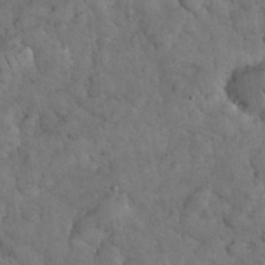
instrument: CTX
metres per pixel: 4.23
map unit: eHh
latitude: 34.6112
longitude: -68.0822
